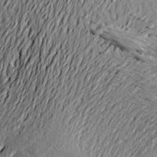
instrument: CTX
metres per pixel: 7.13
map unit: Aa
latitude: 21.8017
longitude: -150.1200
